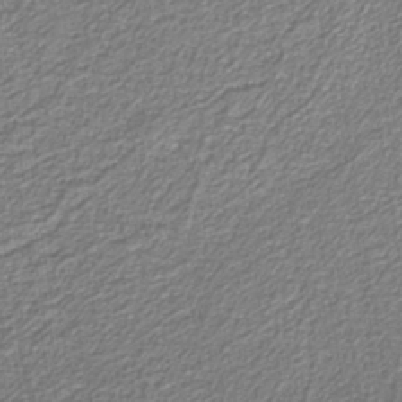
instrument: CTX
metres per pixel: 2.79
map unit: eAb
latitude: -39.3699
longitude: 52.3117
